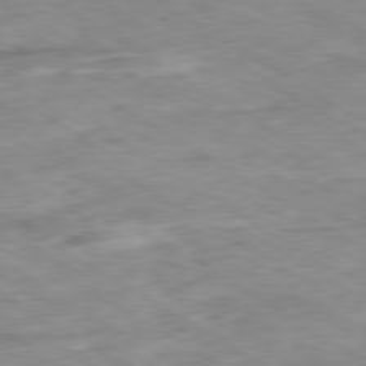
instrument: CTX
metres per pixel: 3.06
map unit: Ap
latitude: -80.1039
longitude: -74.4034
